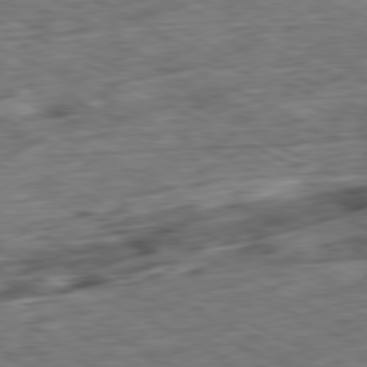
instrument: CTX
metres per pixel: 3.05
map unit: Ap
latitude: -80.8408
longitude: -72.8191
